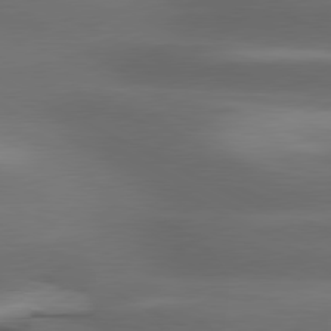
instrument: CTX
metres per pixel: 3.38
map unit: lApd
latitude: 80.4601
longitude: -142.2145
